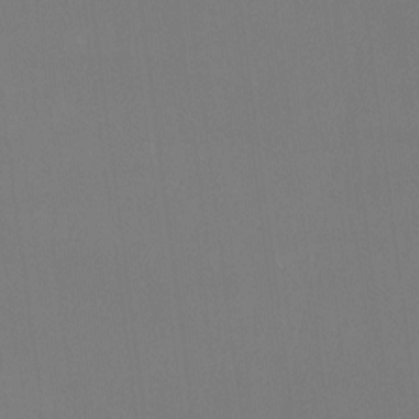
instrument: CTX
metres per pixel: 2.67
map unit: Htu
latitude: -13.9745
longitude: -48.9892
